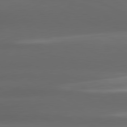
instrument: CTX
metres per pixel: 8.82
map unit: lApd
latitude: 80.9703
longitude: -142.9136
